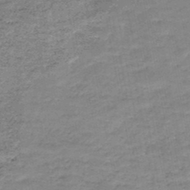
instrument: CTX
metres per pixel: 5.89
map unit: HNb
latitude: -48.0283
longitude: -38.4790
